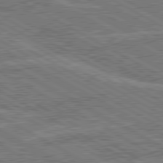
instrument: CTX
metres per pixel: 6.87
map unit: lApd
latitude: 80.4979
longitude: 118.8597
